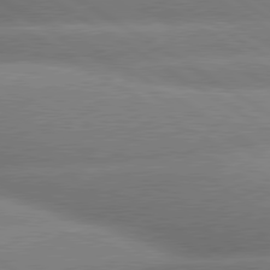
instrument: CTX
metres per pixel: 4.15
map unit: lApd
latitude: 80.1767
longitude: -162.0822
